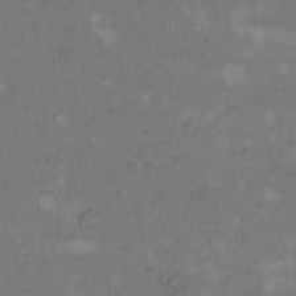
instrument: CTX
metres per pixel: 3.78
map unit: Hto
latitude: 9.0836
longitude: -60.1955
